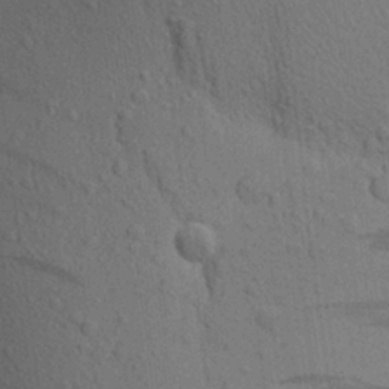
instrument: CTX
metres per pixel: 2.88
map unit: Aa
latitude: 19.2159
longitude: -149.4993
